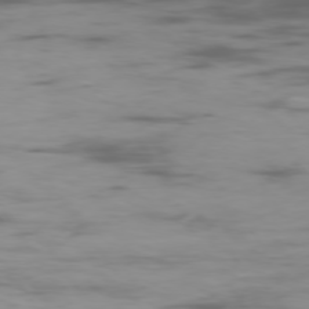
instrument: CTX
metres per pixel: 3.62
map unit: Ap
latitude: -76.6518
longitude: -69.8017
